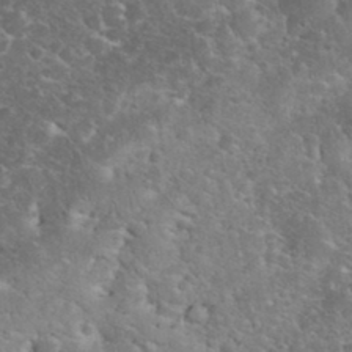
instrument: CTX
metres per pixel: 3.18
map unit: eHh
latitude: 35.4615
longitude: -65.2726
